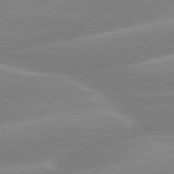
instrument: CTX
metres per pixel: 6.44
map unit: lApd
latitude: 80.0633
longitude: -134.1766
